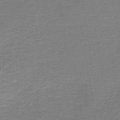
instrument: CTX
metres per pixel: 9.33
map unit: HNb
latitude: -43.7288
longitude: 52.6140
